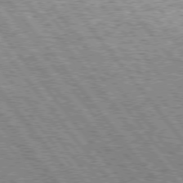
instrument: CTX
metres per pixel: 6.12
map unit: Hpe
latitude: 75.5560
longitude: -156.5545
